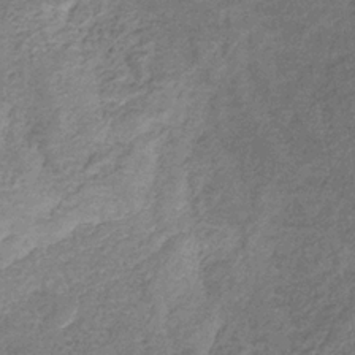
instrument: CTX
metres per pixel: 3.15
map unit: HNb
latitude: -32.2173
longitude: 59.3320
